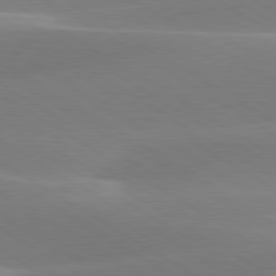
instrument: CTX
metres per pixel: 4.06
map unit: lApd
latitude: 79.9906
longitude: -95.6127
